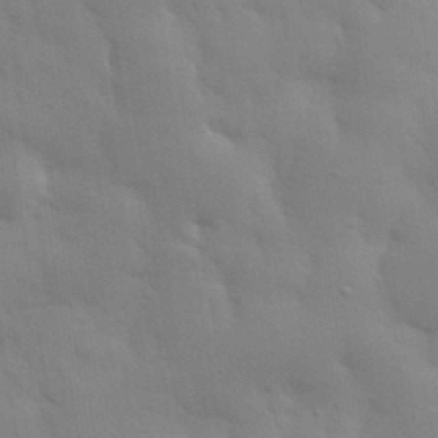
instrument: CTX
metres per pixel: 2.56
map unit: eHh
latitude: 32.0255
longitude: -70.3089
